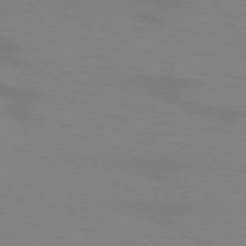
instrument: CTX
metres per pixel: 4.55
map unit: lApd
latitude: 72.1011
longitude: -56.8946
